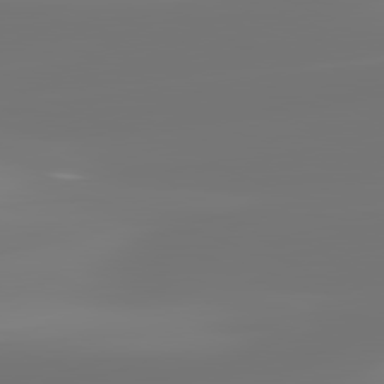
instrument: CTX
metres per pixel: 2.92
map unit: lApd
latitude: 82.2711
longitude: -150.6490
